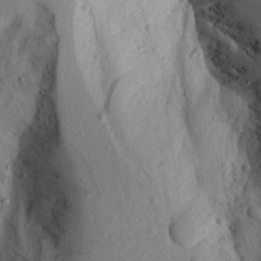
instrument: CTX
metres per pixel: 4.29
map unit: Aa
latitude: 16.0255
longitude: -143.9528
